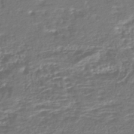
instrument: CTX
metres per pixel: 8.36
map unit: HNhu
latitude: -45.3321
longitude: 100.1038
